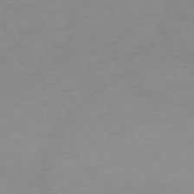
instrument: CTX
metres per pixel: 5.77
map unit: Ap
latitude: -74.7086
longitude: -85.0648
